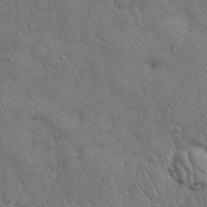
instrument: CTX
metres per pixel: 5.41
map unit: Nhu
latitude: 28.8947
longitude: -69.5182
